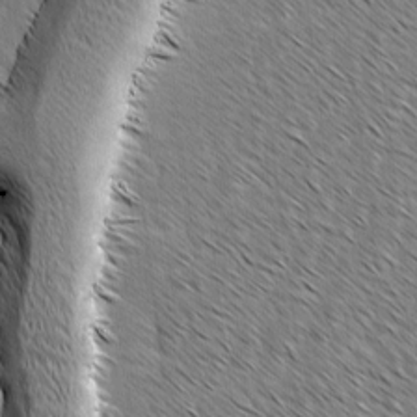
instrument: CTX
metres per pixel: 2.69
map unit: lAvf
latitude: -3.1620
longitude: -113.6505
